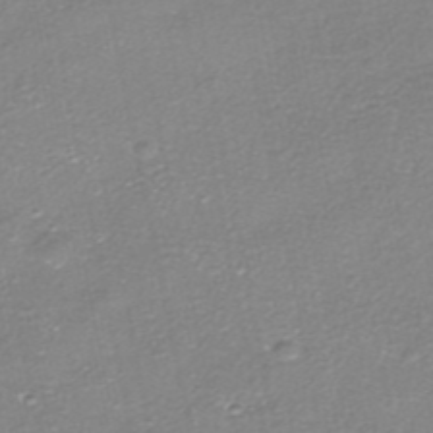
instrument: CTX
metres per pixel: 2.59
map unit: HNhu
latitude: -40.1795
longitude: 102.7841
